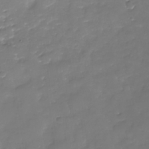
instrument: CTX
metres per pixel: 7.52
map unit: Nhu
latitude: -29.1431
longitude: -64.9514
